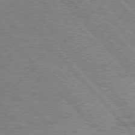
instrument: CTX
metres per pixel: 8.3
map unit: Hpe
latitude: 75.8961
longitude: -151.1970
